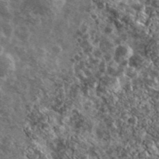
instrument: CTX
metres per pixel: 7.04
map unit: Ave
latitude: 39.9528
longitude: -106.1200
